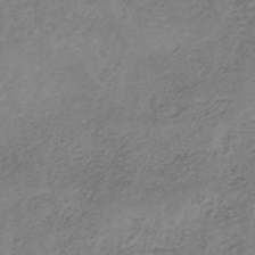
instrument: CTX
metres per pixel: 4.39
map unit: HNb
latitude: -32.1795
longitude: 59.5210
